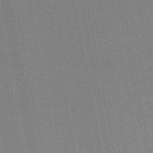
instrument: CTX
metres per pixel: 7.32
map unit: lHb
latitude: -47.7855
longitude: 67.0864
